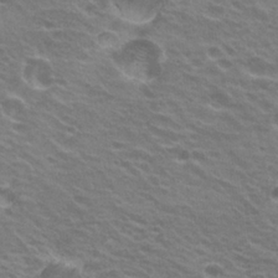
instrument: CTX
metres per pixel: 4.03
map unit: Hto
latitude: 23.2159
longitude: -31.1781
